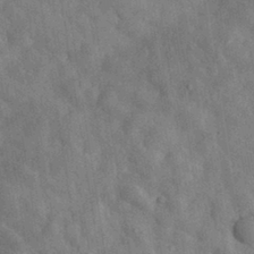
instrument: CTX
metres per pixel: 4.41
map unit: eHh
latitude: 32.2900
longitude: -78.0633
